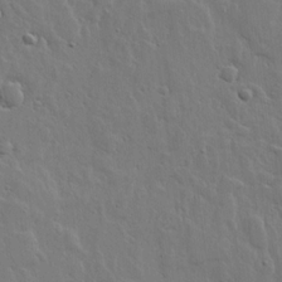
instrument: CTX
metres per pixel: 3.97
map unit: lHvf
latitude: 17.4237
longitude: -116.9703
